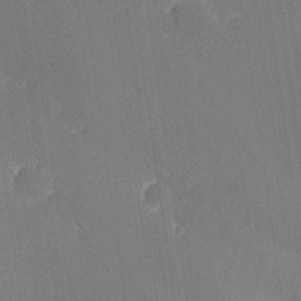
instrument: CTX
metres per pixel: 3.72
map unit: lHvf
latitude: 25.4237
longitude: 141.4076
